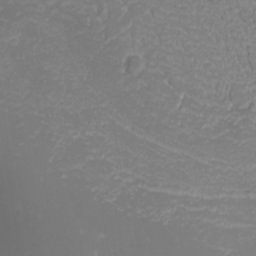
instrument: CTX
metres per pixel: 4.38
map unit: Nhu
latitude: -0.6897
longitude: -79.7261
